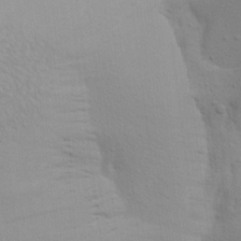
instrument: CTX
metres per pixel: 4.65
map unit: Aa
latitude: 19.5938
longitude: -145.1592
